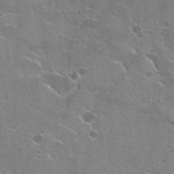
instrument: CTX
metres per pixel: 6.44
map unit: Hto
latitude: 23.2915
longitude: -42.3656
